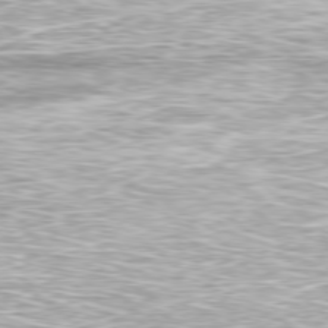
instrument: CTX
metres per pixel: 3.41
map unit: Ap
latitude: -79.8044
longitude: -61.2159
